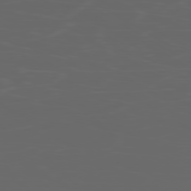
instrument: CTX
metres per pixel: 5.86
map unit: Ap
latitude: -80.1417
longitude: -71.9906
